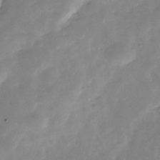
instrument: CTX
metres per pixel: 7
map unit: Hve
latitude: -31.1809
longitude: 92.6141
